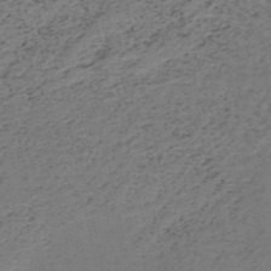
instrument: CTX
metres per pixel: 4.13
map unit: HNb
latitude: -51.7855
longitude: -53.0270
